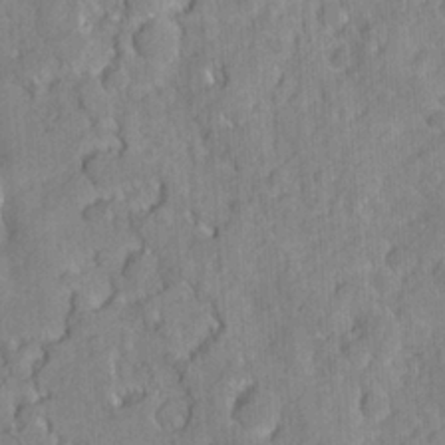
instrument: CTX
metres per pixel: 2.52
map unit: eHh
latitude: 7.1403
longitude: -75.9906
